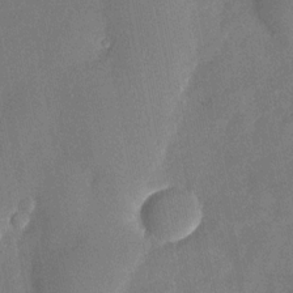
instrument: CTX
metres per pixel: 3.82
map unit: Nhu
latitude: -28.2173
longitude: -64.5924
